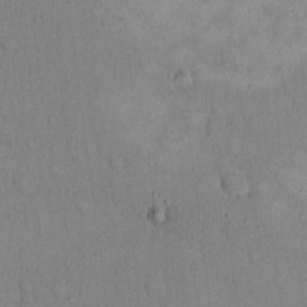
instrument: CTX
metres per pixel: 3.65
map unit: Hto
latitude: 14.2901
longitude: -61.6127
